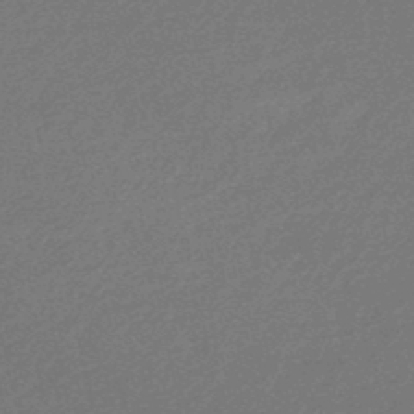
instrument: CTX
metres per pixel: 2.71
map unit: HNb
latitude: -48.5952
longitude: 60.2173
